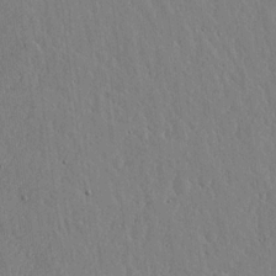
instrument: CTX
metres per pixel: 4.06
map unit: lHvf
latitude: 17.0270
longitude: -115.7827
